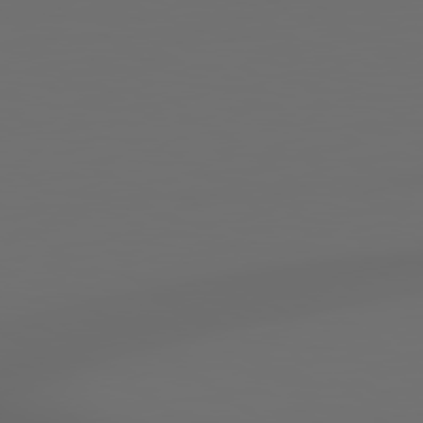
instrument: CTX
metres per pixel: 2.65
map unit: lApd
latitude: 79.0459
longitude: -139.8205
